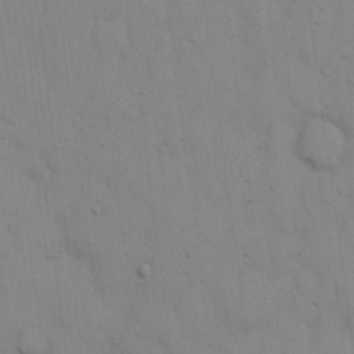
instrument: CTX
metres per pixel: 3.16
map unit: eHh
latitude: 16.0822
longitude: -62.8191
